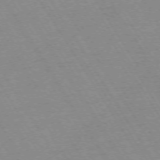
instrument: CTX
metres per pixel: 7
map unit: Ap
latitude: -73.6155
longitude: -71.9717
